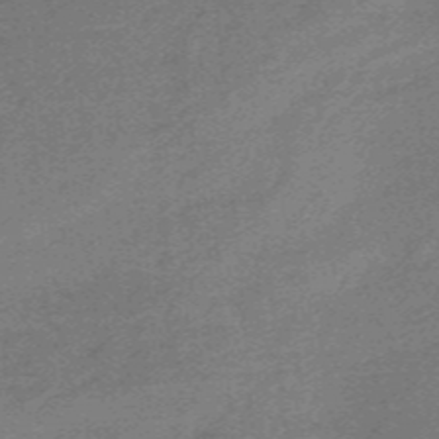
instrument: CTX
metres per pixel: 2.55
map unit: HNb
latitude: -55.0676
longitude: -45.9150
